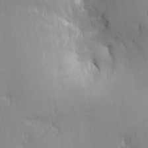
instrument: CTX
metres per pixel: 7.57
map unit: eHh
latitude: -2.8785
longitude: -81.3104
